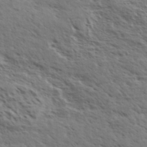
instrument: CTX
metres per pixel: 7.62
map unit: eHh
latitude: 35.9528
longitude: -139.0647
